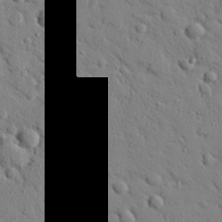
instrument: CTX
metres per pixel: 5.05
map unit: eHh
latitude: 25.6882
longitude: -78.3468
